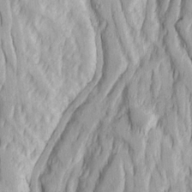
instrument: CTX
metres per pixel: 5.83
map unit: Ave
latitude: 23.1403
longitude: -133.4238
